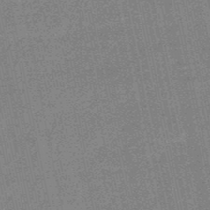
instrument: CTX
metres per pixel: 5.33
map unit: lHb
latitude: -49.4833
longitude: 79.4832
